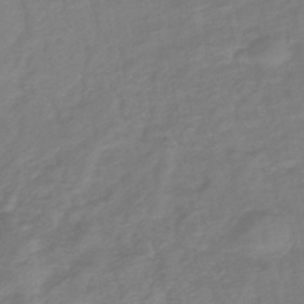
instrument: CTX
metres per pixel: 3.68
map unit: lHb
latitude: -41.5777
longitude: 76.8975
